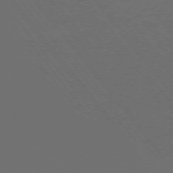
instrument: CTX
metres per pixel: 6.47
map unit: Ap
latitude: -76.2739
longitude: -62.8002
